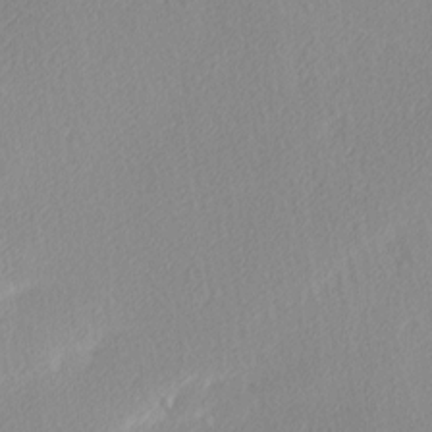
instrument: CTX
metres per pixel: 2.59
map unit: Ave
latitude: 3.7827
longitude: -113.1781
